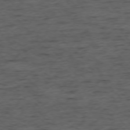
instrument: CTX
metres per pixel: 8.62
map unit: Ap
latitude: -76.1606
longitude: -91.5371
